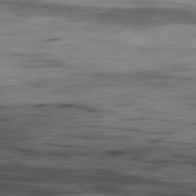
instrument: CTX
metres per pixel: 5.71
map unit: Hpe
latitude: -80.6141
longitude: 18.6330
